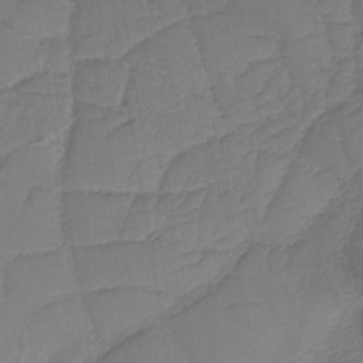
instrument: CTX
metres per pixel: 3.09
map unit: HNb
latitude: -36.8597
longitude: 57.8989
